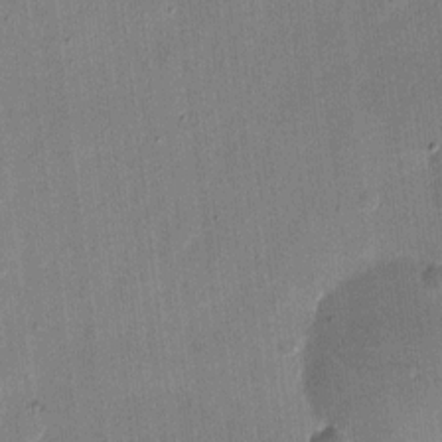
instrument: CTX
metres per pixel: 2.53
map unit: eHh
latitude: 11.4993
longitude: -68.5924
